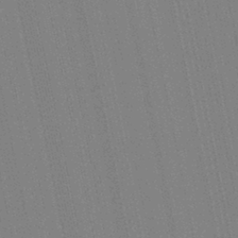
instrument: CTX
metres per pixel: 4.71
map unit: Aa
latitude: 29.0836
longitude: -147.7639
